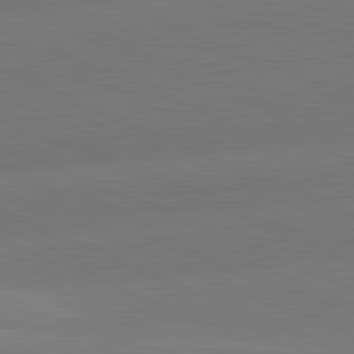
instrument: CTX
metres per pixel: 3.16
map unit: lApd
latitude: 82.0255
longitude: -155.2915
